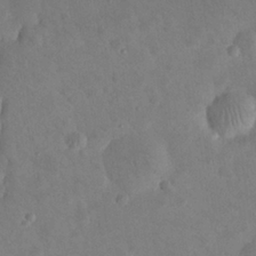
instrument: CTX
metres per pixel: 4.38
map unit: eHh
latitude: 25.7071
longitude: -66.2522
